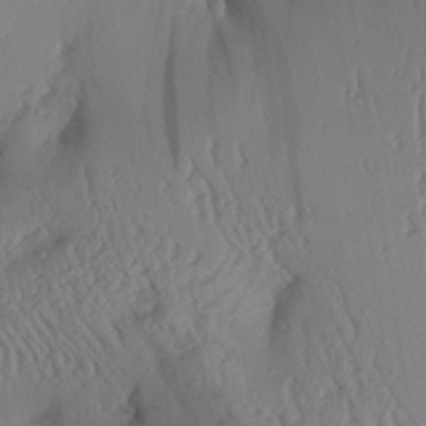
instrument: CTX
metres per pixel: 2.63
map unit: Aa
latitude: 28.1955
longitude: -133.8205
